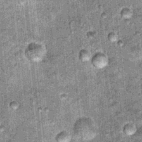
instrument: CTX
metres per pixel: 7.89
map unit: Hto
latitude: 15.7639
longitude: -35.0647
